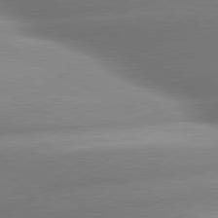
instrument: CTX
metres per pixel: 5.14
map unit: lApd
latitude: 80.2145
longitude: -159.3860
